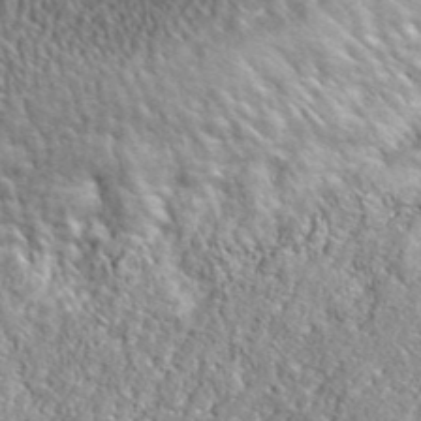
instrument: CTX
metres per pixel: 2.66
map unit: ANa
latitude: 41.7827
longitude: -86.4223
